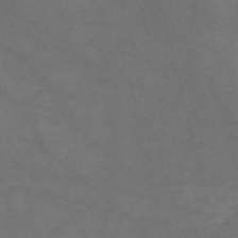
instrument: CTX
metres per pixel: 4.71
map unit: Nve
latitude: -59.0108
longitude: 59.8422
